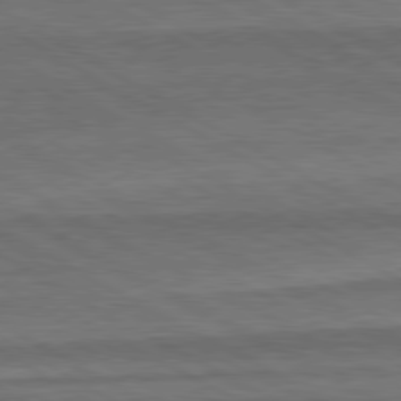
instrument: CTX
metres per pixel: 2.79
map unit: Ap
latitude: -81.8234
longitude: -73.3671
